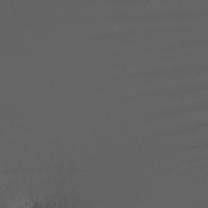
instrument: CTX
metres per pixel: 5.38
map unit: Nhu
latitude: -4.8030
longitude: -92.2522
